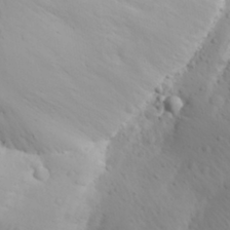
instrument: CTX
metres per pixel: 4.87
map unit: Aa
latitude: 29.1025
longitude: -146.2712
